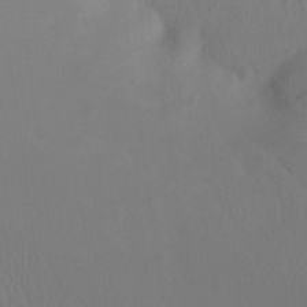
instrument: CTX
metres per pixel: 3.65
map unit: Ht
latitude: -8.0661
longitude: -38.5168
